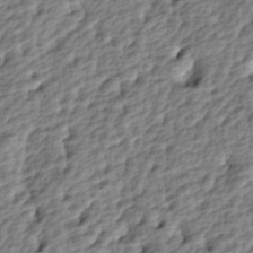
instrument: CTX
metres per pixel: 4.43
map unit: lAa
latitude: -4.4251
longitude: -122.6868
